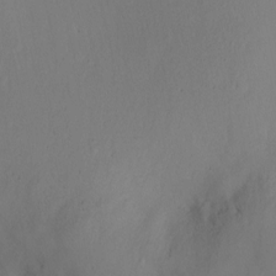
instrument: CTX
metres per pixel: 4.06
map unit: Ht
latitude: -7.3509
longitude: -23.8016
